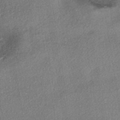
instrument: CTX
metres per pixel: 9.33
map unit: eHh
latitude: -41.4643
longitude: 119.8800
